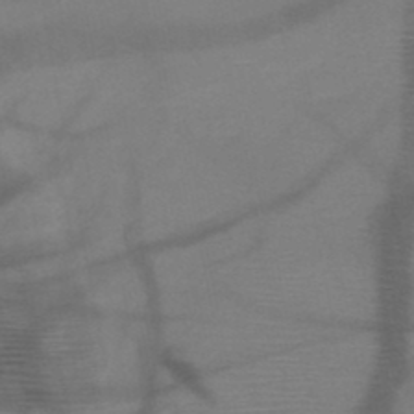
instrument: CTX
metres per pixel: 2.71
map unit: HNb
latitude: -47.8989
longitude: -40.7435
